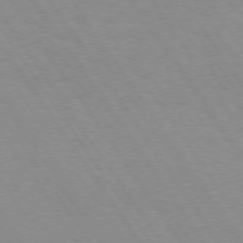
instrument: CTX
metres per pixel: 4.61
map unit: Hpe
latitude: 73.8962
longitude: -137.1592
